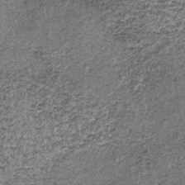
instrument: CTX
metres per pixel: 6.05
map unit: lHb
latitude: -37.7855
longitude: 67.0676
